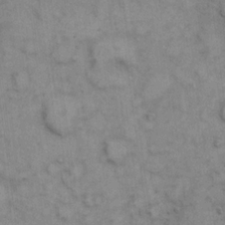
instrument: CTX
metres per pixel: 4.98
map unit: eHh
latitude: 6.9514
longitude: -65.0080
